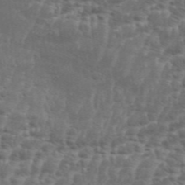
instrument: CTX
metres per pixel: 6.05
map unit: Aa
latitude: 33.2915
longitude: -135.7449
